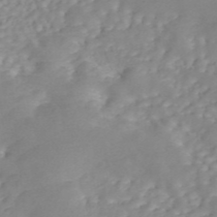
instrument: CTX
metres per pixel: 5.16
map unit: ANa
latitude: 45.6694
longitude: 22.9164
